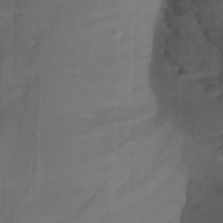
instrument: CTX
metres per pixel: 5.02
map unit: Nhu
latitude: -14.9164
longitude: -54.2144
